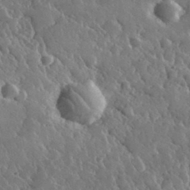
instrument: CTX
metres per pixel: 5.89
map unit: lHvf
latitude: 34.4223
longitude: -87.4804
